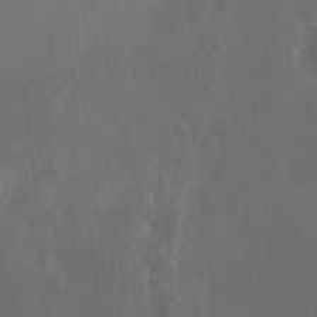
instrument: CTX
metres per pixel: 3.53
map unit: HNhu
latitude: 2.7624
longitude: 9.1242
